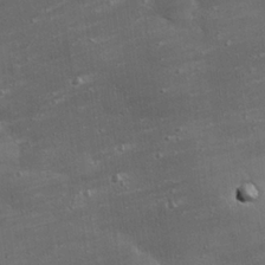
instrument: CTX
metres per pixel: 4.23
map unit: eHh
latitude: 25.3292
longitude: -89.4805
